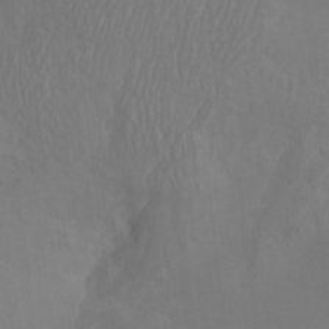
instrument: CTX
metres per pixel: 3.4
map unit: Nhu
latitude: -5.7288
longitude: -93.7071
